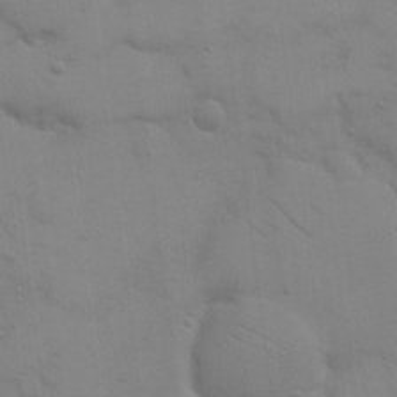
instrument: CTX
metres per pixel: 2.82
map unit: eHh
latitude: 17.5182
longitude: -66.5356
